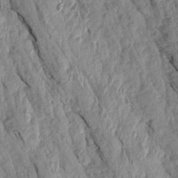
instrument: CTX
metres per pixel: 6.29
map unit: Aa
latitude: 17.8583
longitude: -146.4034
